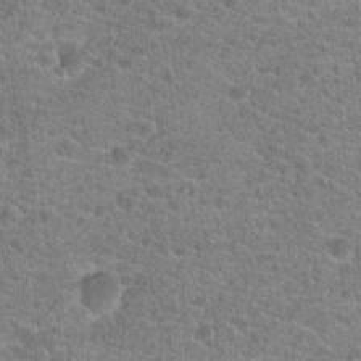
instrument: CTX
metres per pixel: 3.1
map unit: Hto
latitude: 20.0255
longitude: -42.7435
